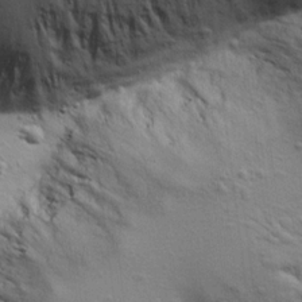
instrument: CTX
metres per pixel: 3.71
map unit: Aa
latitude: 18.4790
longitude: -141.5560
